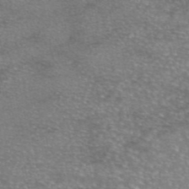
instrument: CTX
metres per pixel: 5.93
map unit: eAb
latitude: 45.7260
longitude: 103.7856
